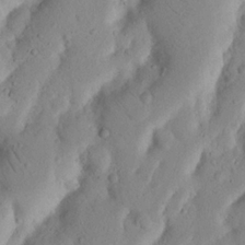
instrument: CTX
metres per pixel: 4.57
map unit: Nhu
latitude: 17.3860
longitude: -75.5371
